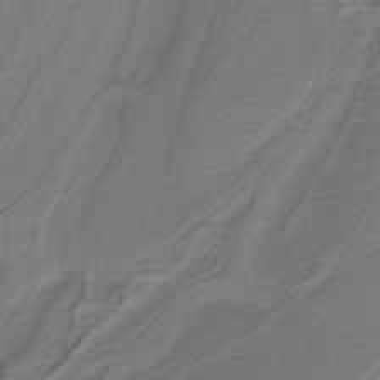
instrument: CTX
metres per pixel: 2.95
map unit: HNb
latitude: -39.0487
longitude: 53.6721
